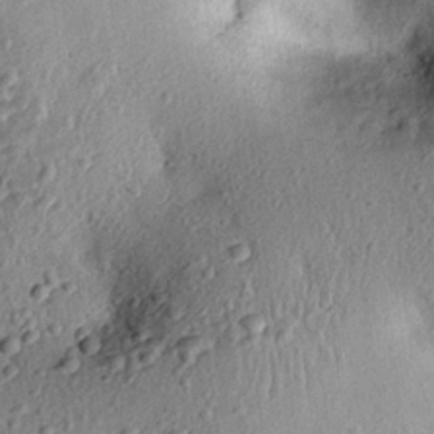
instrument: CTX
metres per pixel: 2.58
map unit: eHh
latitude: 24.7246
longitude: -78.7435
